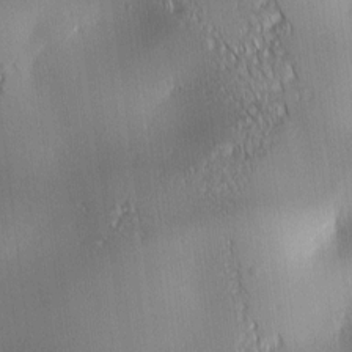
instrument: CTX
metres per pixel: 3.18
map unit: lAa
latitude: 0.9324
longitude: -116.7246
